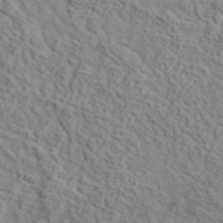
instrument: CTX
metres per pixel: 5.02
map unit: lHvf
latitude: 36.9325
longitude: -87.3481
